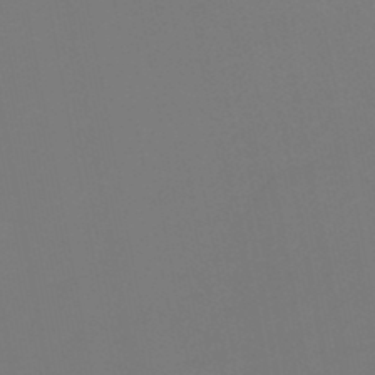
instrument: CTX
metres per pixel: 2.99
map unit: HNb
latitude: -46.7652
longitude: 56.7463
